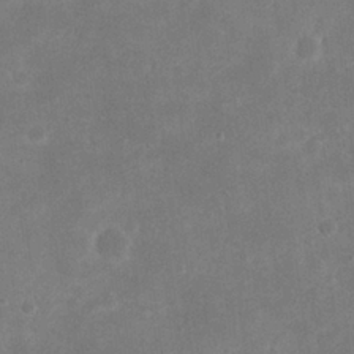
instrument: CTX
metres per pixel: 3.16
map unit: eHh
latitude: 20.4979
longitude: -69.0270
